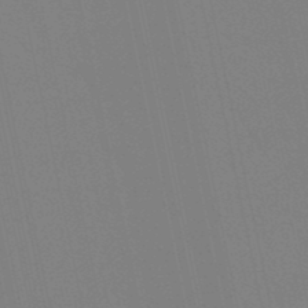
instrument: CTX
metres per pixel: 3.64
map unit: lHb
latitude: -49.3699
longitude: 75.4644
